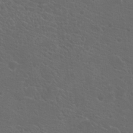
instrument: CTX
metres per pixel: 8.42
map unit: Hto
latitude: 19.3103
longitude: -36.4790
